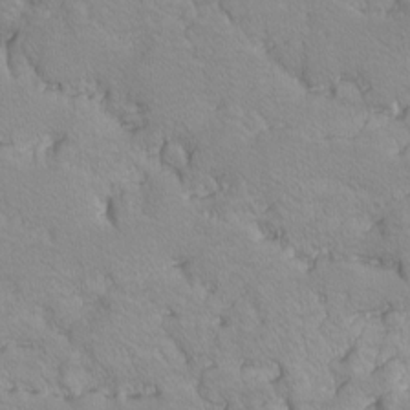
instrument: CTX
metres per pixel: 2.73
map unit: Ave
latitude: -9.8422
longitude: -117.3104
